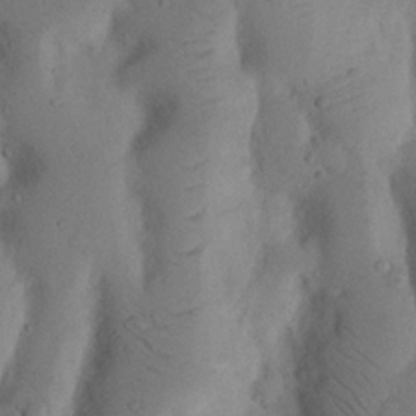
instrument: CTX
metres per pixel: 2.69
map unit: Nhu
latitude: 18.7813
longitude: -75.7450
